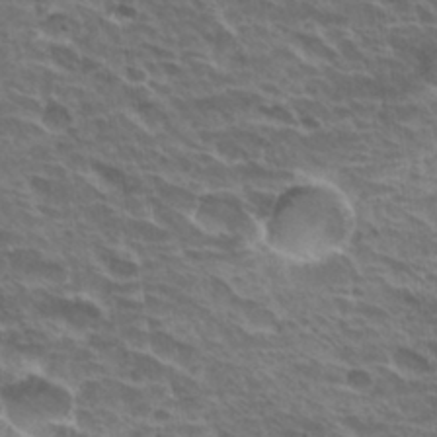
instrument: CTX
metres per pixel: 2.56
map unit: Hto
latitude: 30.7813
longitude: -41.8394
